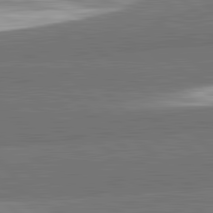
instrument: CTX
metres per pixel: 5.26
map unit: lApd
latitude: 82.3467
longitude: 162.6896
